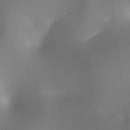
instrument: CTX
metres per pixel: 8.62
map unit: lAa
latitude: 3.0080
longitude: -116.2334
